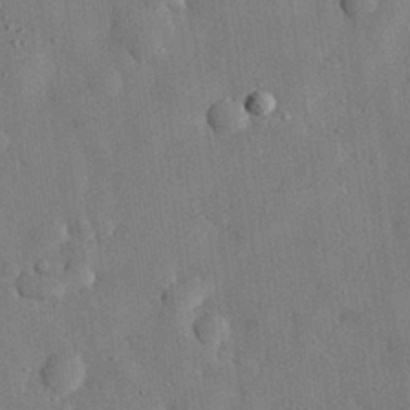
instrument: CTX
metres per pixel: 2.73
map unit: eHh
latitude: 30.2523
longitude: -77.2915
